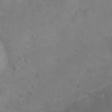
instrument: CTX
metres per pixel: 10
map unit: Nhu
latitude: 27.1781
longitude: -55.2726
